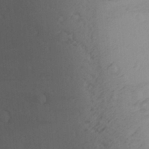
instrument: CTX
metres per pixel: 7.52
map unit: Aa
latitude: 28.4412
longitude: -132.0444
